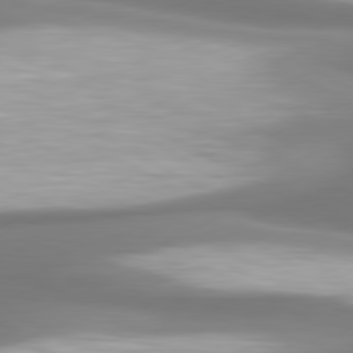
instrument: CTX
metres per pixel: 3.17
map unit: lApd
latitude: 80.5735
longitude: 178.0850
